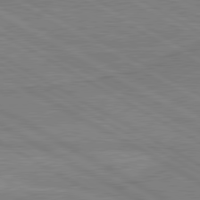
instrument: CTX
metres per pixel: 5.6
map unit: lApd
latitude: 80.3845
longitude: 168.5006
